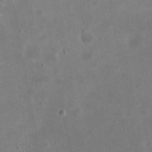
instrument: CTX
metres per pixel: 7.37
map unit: eHh
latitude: 21.2159
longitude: -68.2712
